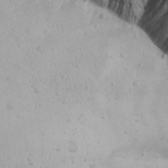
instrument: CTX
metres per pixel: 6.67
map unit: Ave
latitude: 17.6694
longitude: -138.8569
